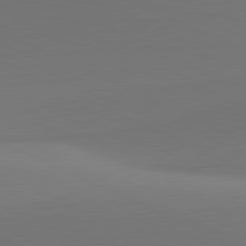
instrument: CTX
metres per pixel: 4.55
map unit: lApd
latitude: 81.5938
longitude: 145.2943
